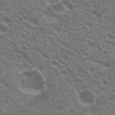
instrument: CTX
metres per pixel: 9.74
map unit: Hto
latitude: 21.0459
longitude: -34.5923
